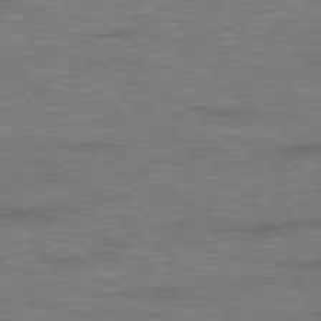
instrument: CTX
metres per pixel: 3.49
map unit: Hpe
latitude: 78.6869
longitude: 179.7288
